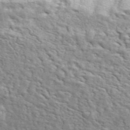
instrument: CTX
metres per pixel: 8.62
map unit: ANa
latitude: 49.2726
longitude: -82.4601
